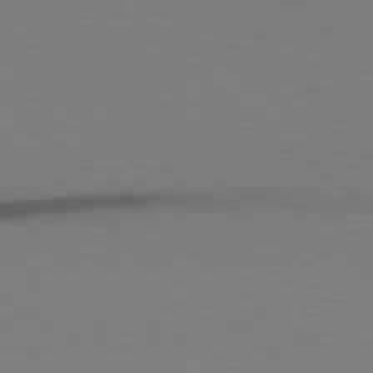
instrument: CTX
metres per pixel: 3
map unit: Hpe
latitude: 78.4601
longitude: -161.8772
